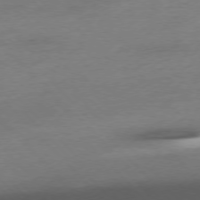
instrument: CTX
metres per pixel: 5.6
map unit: Hpe
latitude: -77.3132
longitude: -14.5735
